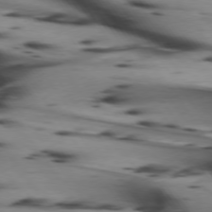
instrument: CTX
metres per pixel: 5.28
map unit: lApd
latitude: 74.7246
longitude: -64.5168
